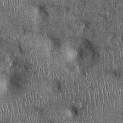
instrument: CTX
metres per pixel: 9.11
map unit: Ht
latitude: -0.0850
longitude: -13.1215
